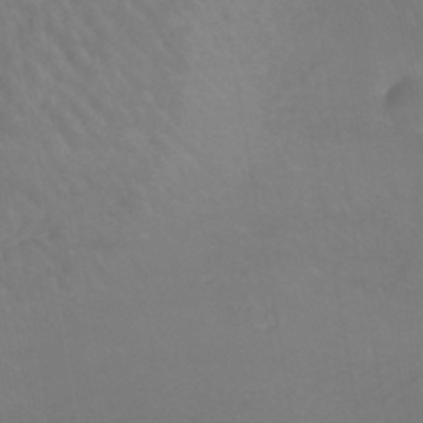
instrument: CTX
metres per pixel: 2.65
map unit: lHb
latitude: -43.1620
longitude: 66.8597
